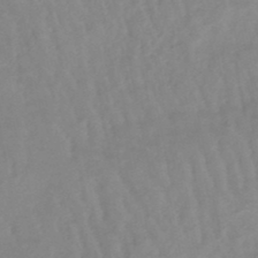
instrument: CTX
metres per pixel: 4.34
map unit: lHb
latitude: -48.3307
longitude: 77.1242
